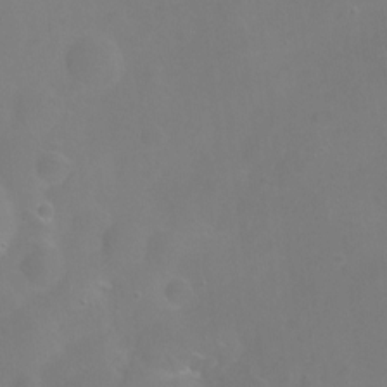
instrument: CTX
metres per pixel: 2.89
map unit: Ht
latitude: 0.3845
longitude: -45.9717
